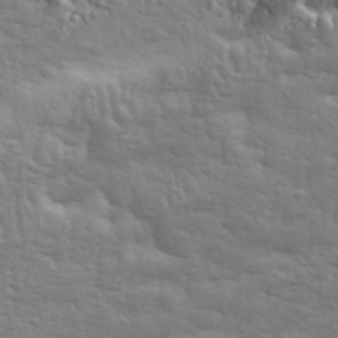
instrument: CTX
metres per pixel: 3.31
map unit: eHh
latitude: 35.4804
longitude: -80.6679
